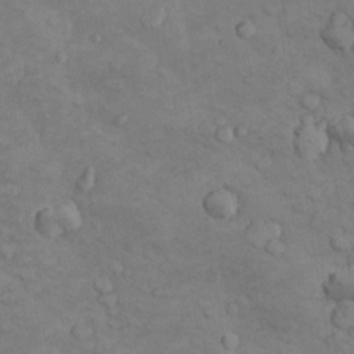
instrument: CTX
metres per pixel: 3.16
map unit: Nhu
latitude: 8.7435
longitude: -25.1403
